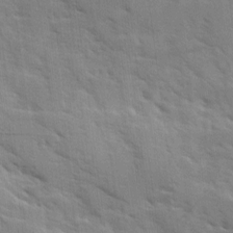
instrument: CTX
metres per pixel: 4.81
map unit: Ave
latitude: 10.3467
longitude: -102.6679
